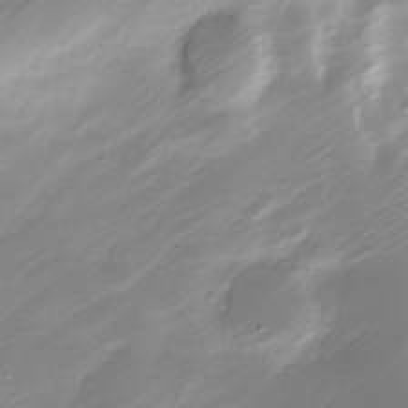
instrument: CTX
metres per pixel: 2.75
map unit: Nve
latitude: -21.1809
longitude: 107.0487
